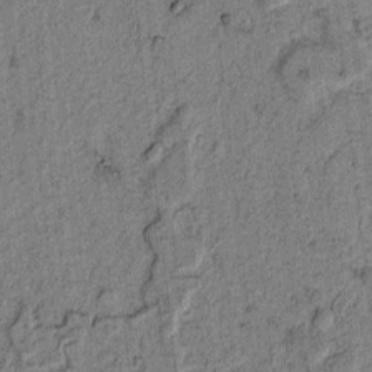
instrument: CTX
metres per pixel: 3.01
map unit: lAvf
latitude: 4.4034
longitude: 157.4832
